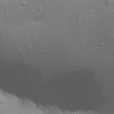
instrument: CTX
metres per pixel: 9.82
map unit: Aa
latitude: 26.1956
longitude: -136.4601
